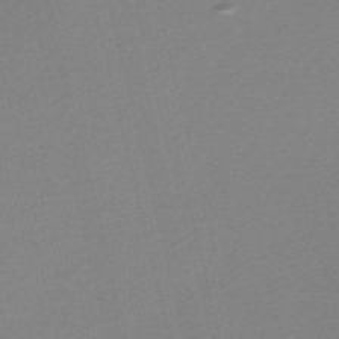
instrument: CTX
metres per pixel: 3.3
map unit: Nve
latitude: -56.2361
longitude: 61.8422
